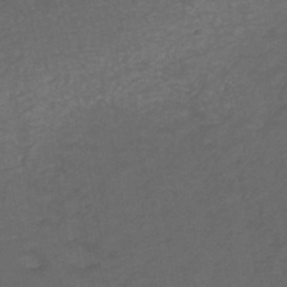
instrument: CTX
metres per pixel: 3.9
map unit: HNb
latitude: -44.0661
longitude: -38.7246
